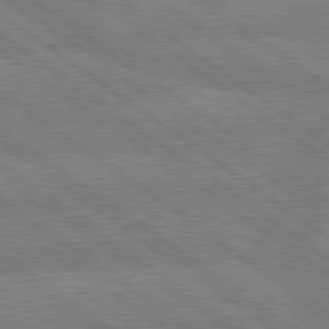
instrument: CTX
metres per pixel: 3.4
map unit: lApd
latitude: 79.4238
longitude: -161.0080
